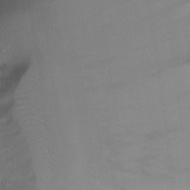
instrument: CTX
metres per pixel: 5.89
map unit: Ht
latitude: -5.9745
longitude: -29.2348
